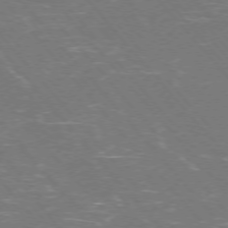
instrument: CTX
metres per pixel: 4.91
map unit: Ap
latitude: -75.9178
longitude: -69.0270
